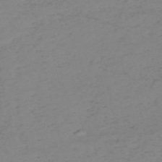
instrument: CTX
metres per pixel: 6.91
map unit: HNb
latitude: -55.1620
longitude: -46.9514
